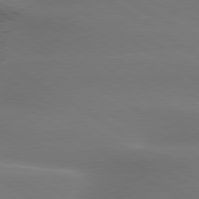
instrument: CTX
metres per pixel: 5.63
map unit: lApd
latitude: 79.8584
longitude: -135.4804
